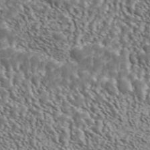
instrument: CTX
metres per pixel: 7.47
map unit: ANa
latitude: 44.2901
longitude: 38.1039
